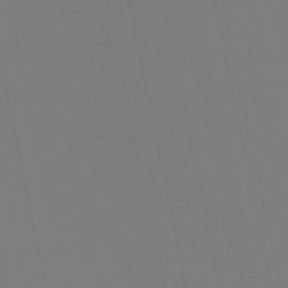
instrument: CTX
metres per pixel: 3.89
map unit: eHb
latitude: -50.1795
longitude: 75.5777
